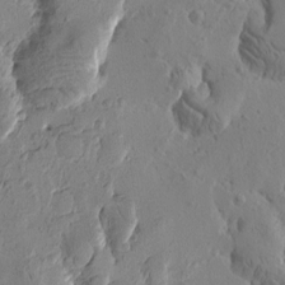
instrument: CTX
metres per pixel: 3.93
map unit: Htu
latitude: -1.0676
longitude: -177.3859
